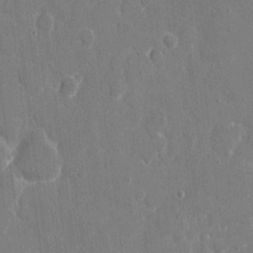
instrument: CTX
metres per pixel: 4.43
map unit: eHh
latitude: 8.2145
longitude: -68.1011
